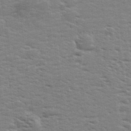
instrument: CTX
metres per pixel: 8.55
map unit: lHvf
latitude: 25.6504
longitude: 143.5966
